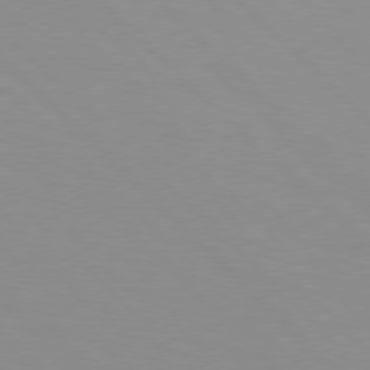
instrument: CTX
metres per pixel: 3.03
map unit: Hpe
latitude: 77.4426
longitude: -160.6112
